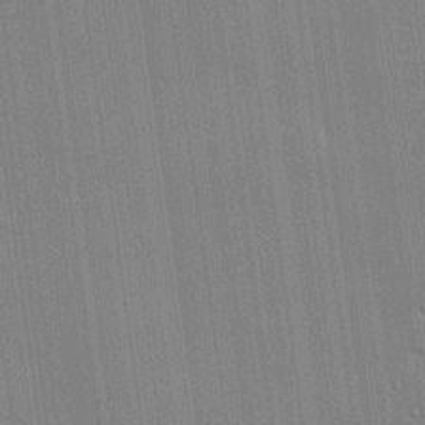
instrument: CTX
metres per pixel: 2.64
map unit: lHvf
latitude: 20.0822
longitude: 143.0108
